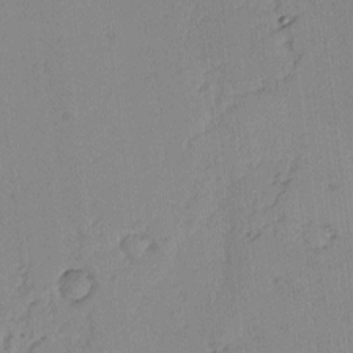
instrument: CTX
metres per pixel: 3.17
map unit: lAvf
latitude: -2.8030
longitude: -105.1781
